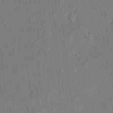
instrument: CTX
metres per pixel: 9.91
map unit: eHh
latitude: 5.1403
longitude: -74.6679
